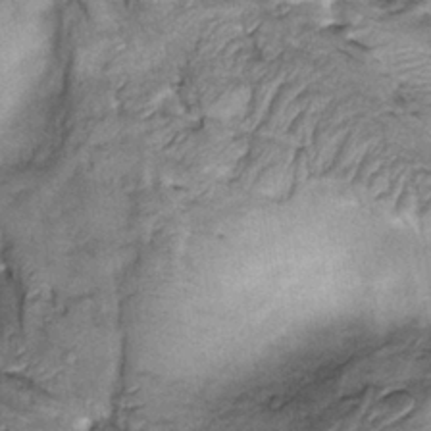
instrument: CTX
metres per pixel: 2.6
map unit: Htu
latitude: -2.4251
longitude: 149.9745
